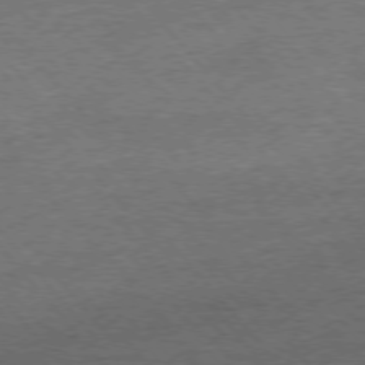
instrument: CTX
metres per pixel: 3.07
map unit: Ap
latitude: -76.7652
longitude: -96.1011
